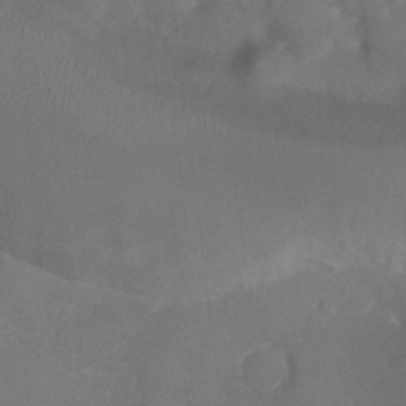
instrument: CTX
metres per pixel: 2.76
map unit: Ht
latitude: 1.5938
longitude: -21.6127
